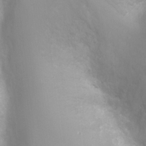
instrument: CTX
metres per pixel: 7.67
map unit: Ht
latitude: -4.2550
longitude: -29.1214
